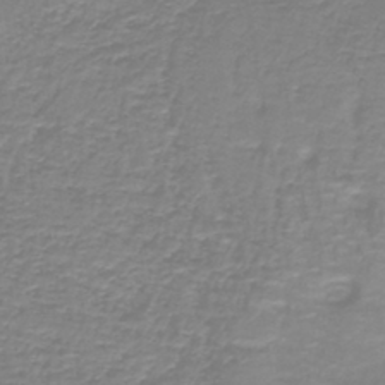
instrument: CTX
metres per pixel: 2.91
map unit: lHb
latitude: -40.8219
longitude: 56.8408
